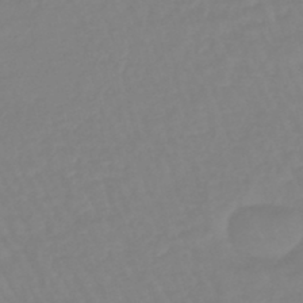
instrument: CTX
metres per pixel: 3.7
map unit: eHb
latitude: -45.2376
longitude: 80.9542
